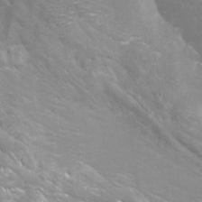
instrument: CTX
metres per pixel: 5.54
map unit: Nhu
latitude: -8.8786
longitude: -72.2145
